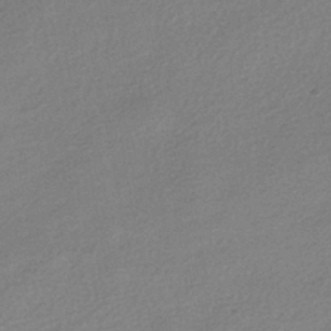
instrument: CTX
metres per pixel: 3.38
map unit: HNhu
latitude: -41.3509
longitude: 95.3509
